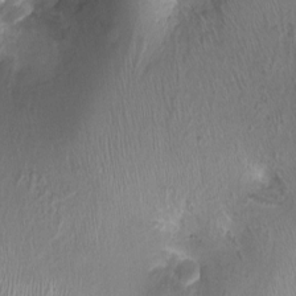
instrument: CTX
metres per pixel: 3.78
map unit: Ht
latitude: -1.5399
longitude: -16.5546
